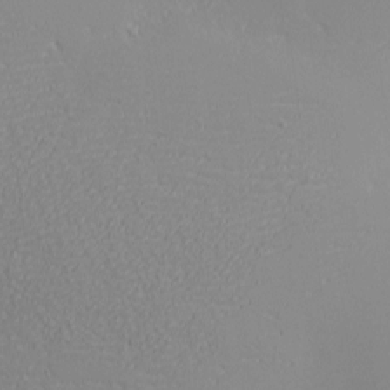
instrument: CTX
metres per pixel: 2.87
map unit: eHh
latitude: -3.5777
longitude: -80.7057
